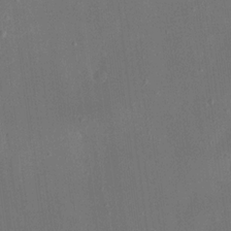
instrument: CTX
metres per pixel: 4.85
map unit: eHh
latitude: 18.3656
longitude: -70.4034
